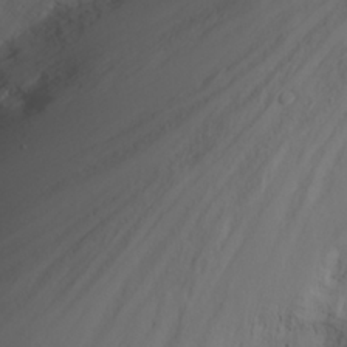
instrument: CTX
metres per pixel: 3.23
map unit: eHh
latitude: 25.5749
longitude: -63.8773
